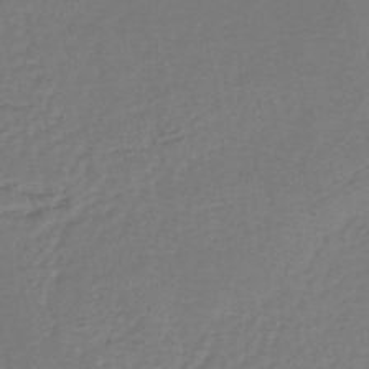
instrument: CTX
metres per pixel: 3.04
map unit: lHb
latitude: -43.7477
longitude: 76.6330
